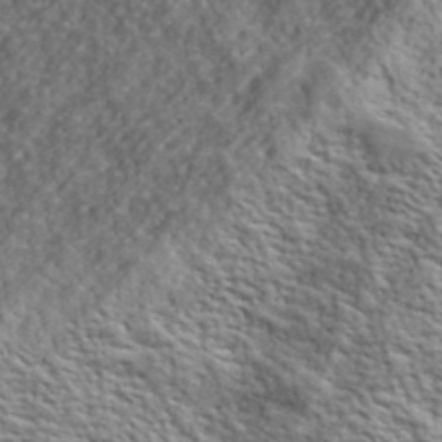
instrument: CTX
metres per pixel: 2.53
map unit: lHvf
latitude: 40.6301
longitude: -89.1592
